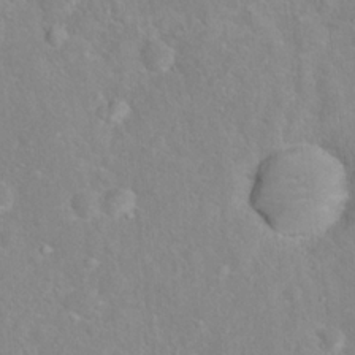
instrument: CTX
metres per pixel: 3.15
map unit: Hto
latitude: 16.3089
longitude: -42.1200
